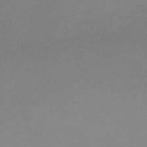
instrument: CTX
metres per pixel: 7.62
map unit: eHh
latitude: -62.0472
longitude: 53.2565
